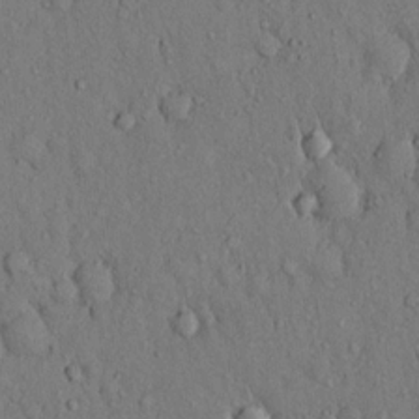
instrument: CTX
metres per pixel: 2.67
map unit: Hto
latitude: 12.9514
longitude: -58.3089
